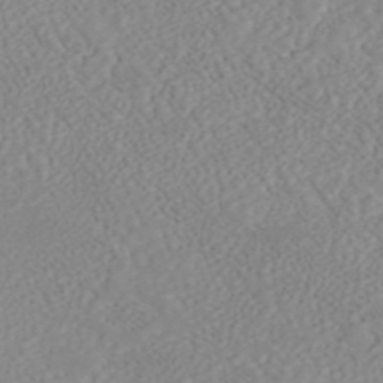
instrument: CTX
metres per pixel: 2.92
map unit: ANa
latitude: 44.7435
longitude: 23.0676
